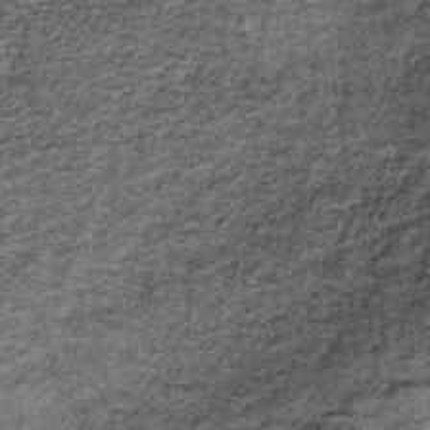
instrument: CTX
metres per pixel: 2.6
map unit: lHb
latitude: -38.0283
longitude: 66.7275
